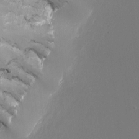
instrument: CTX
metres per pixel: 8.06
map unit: Nhu
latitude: -9.5588
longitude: -78.5546
